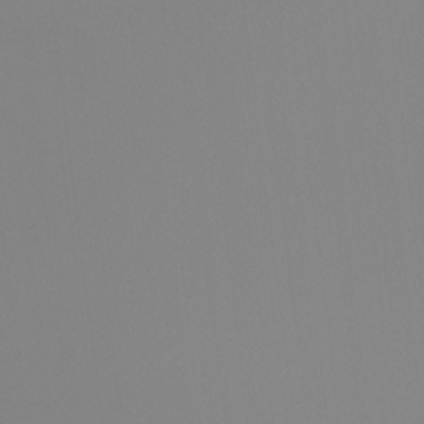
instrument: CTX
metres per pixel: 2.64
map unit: Hto
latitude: -8.0283
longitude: -51.6693
